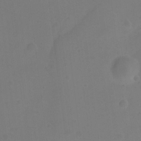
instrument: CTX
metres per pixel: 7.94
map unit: Ht
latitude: 1.0269
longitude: -44.7624
